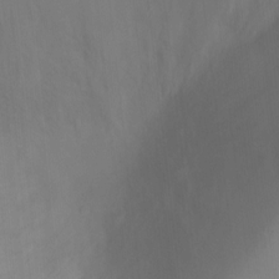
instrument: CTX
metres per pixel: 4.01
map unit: Ht
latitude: -10.1984
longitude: -29.3859
